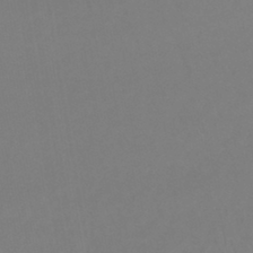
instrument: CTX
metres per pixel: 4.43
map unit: lHb
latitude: -44.7274
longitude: 65.5588
